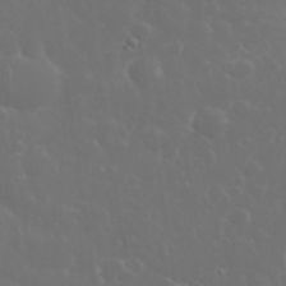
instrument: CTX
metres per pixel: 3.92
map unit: eHh
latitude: 33.9528
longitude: -60.7624
